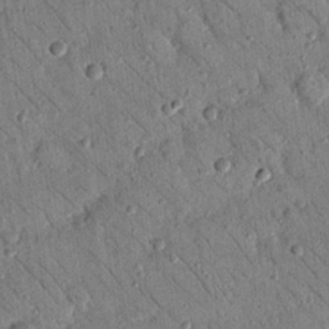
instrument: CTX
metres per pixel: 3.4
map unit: Nhu
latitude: 23.5749
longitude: -74.1767
